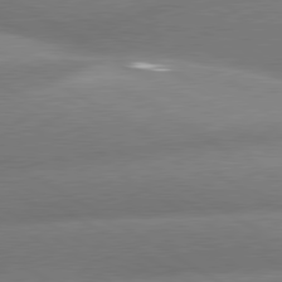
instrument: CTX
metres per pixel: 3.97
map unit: lApd
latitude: 80.1011
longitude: -155.3293
